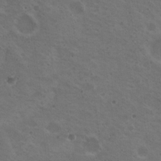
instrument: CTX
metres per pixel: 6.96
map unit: Nhu
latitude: 18.7435
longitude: -30.0444
